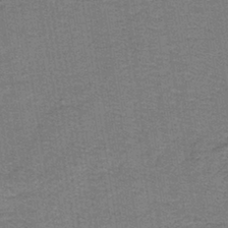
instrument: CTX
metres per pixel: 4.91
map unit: lHb
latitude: -40.9919
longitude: 55.5210
